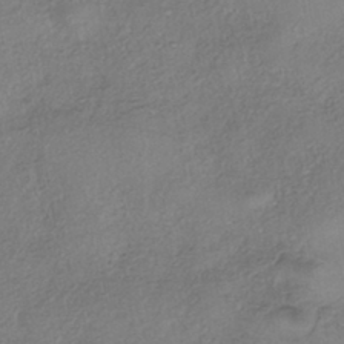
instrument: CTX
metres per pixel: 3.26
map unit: eHh
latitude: -41.7666
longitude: 119.7289
